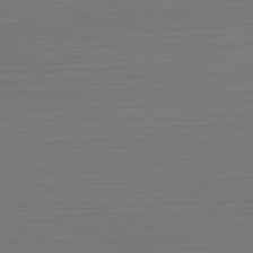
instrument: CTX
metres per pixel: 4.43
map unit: Hpe
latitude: -81.7478
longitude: 6.2550
